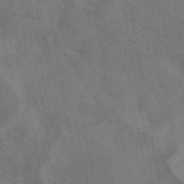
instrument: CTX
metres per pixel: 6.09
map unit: eAb
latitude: 42.1767
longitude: 107.7478
